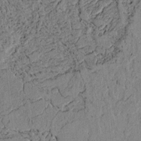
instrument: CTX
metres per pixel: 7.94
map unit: lAvf
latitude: 3.9528
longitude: 157.9367
